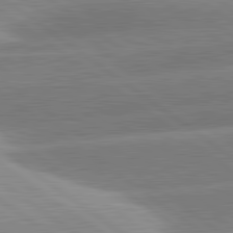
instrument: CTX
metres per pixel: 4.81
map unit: lApd
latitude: 81.3859
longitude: -157.0458
